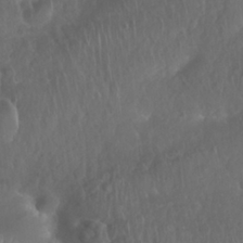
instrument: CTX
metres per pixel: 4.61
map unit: Nhu
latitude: 27.8961
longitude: -63.8584
